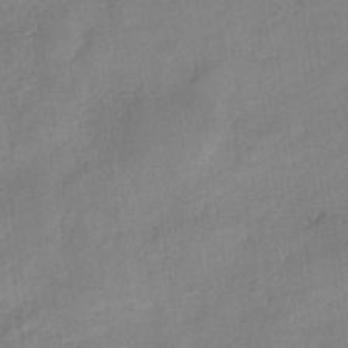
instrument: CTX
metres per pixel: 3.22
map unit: eHh
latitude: -39.9745
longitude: -26.3089
